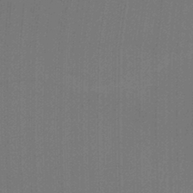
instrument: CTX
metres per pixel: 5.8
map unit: Ht
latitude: -2.5006
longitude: -27.3671
